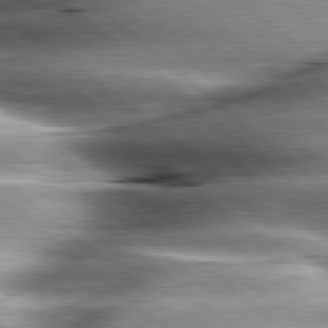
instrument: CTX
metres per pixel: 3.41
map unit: lApd
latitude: 80.4601
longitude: -143.0459
